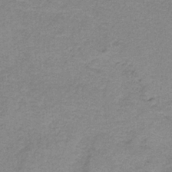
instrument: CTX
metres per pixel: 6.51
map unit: HNb
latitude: -34.4251
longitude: 59.1242
